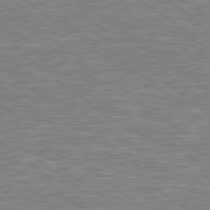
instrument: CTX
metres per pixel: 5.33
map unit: lApd
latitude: 78.9892
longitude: 175.9745
